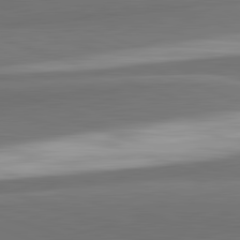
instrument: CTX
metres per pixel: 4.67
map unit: lApd
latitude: 82.5167
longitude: 152.8786
